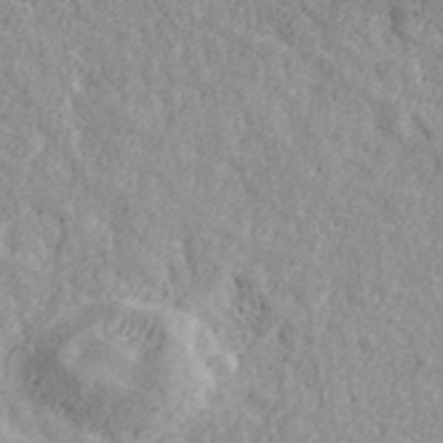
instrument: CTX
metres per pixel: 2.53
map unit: ANa
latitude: 40.6679
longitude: 20.2928
